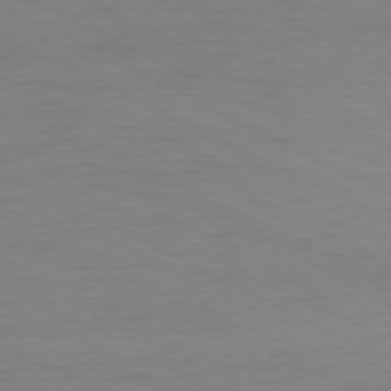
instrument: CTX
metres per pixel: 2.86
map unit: Ap
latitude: -78.1794
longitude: -72.9514
